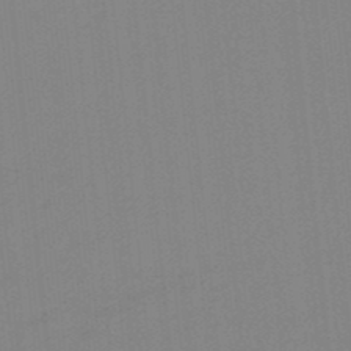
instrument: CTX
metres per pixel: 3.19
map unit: lHb
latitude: -49.1998
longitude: 81.3510
